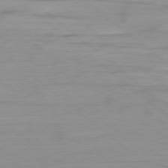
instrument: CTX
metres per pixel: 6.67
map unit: Ap
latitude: -78.7085
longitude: -78.6869
